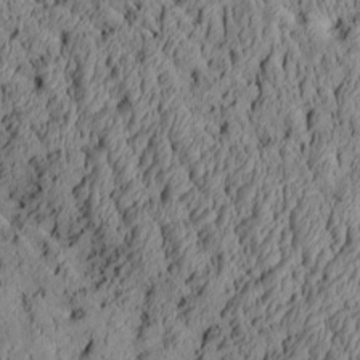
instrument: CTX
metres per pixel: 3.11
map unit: Aa
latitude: 6.9325
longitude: -128.1767
